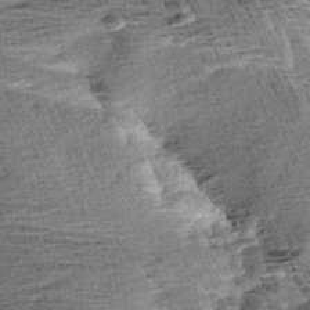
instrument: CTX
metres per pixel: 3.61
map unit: Aa
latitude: 6.6113
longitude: -137.5560
